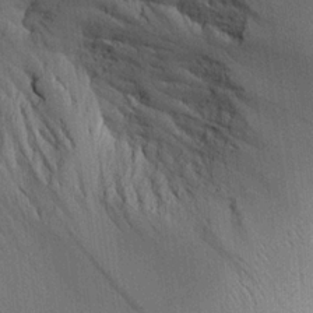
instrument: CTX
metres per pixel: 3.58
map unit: Aa
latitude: 21.2726
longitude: -144.2522
